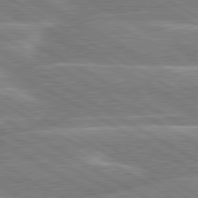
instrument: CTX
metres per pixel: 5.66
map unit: lApd
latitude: 80.3089
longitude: -131.6694
